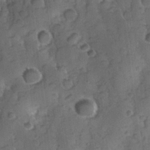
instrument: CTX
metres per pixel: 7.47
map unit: Hve
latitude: 24.4412
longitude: 146.8786
